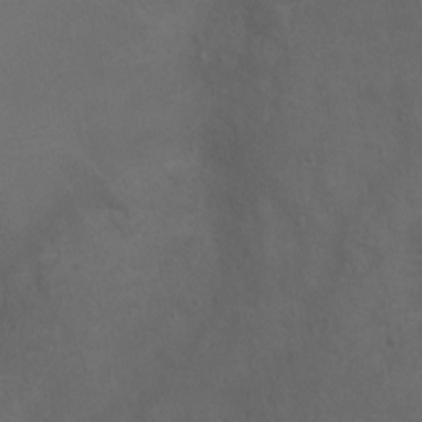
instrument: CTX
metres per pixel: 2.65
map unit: Ht
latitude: 1.6505
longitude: -34.1577
